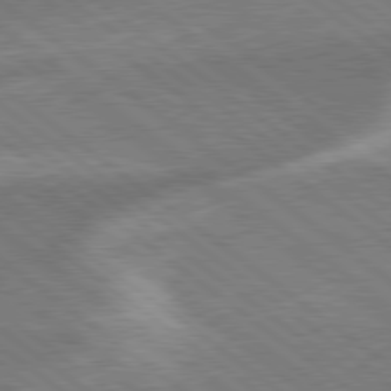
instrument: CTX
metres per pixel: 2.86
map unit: Hpe
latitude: 78.9703
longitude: -170.9136
